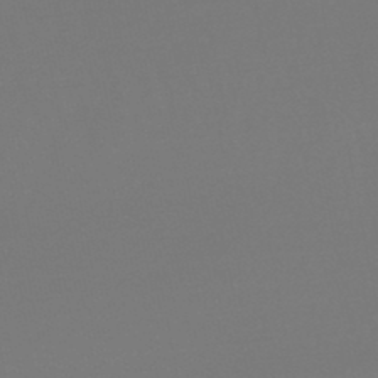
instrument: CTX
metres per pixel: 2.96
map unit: lHb
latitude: -45.3510
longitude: 78.5007
